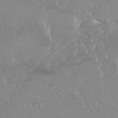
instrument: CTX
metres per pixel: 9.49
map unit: Nhu
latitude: 30.1200
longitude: -57.7260
